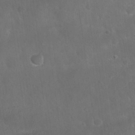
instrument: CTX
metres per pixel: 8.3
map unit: Nhu
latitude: 27.5938
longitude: -63.1215
